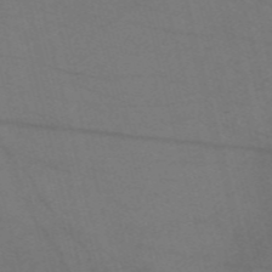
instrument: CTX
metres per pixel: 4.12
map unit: Nve
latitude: -57.7100
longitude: 50.9731
